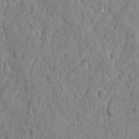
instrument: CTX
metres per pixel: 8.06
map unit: eHh
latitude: 6.9703
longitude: -75.2726
